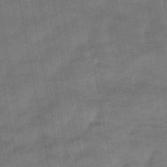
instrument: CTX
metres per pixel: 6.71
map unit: eHb
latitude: -39.4832
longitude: 83.0486
